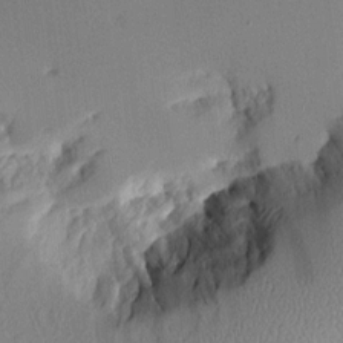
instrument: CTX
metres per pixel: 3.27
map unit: Aa
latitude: 10.8569
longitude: -127.0837
